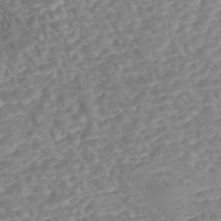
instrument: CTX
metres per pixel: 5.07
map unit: Nhe
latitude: -47.5021
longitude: -171.9339
